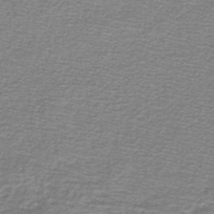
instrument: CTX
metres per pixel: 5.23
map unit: lHb
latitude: -44.1417
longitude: 56.9353
